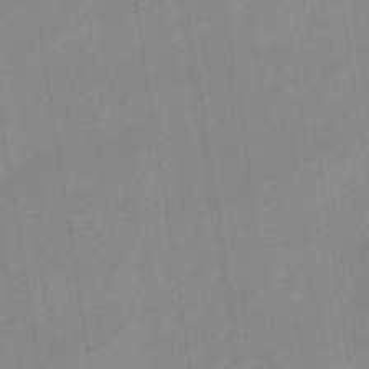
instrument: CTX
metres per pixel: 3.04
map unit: eHb
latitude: -36.4440
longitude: 74.1417
